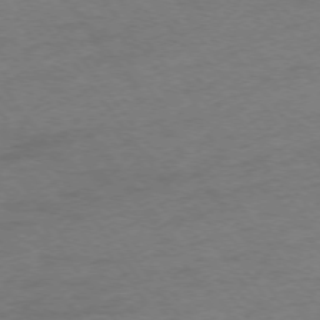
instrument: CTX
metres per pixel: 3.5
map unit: Ap
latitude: -75.3888
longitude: -73.5372
